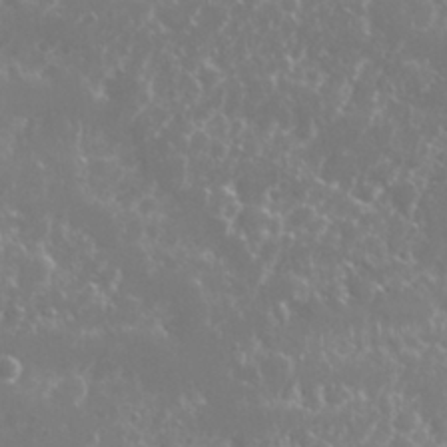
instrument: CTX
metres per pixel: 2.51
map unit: Nhu
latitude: 26.1200
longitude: -60.2522
